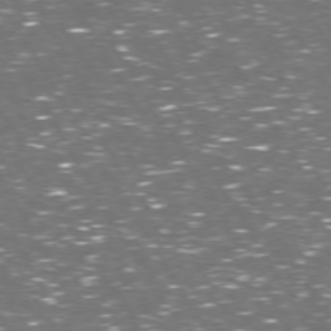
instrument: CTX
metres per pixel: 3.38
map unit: Hpe
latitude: 72.9703
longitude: -124.1200
